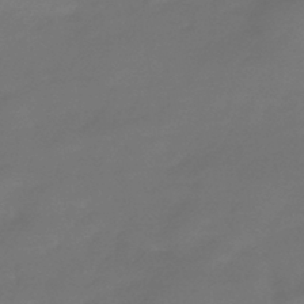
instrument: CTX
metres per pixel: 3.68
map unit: HNhu
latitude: -43.0864
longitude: 92.1417
